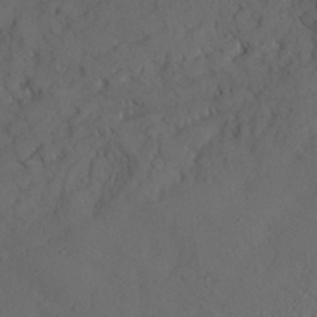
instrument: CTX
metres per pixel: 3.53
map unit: Ave
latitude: 23.1214
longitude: -132.1956
